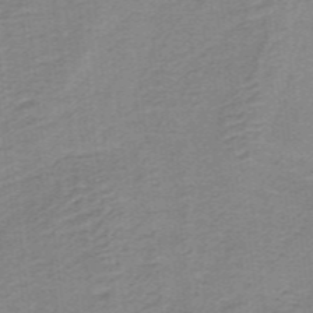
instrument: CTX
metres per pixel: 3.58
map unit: lHb
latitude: -40.3684
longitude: 54.1606
